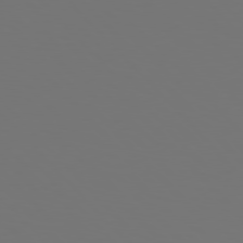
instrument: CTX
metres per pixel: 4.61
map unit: Hpe
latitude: 78.0255
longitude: -166.1766
